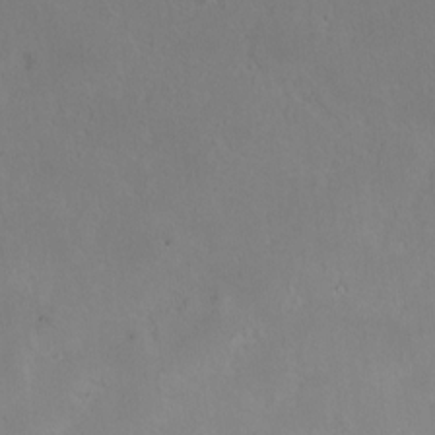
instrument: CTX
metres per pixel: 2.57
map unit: HNhu
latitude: 7.8961
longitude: 10.7085
